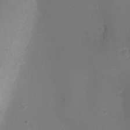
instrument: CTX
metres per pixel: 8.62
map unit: Ht
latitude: 0.9891
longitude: -21.4427
